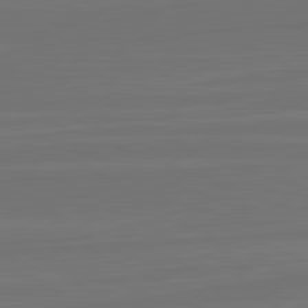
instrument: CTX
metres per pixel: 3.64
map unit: lApd
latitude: 82.2900
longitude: -179.9339
